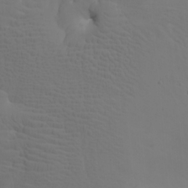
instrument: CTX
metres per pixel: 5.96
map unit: Nhu
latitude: -7.3132
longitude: -69.5560
